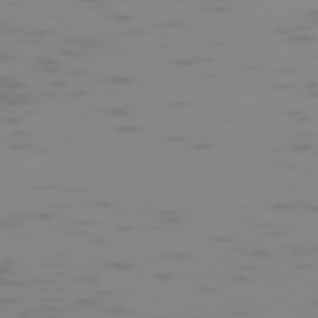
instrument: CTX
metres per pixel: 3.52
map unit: Hpe
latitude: -74.4062
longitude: 5.9745
